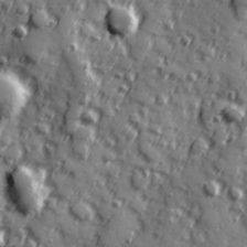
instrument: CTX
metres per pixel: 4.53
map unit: Hve
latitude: 25.0647
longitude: 146.9730
